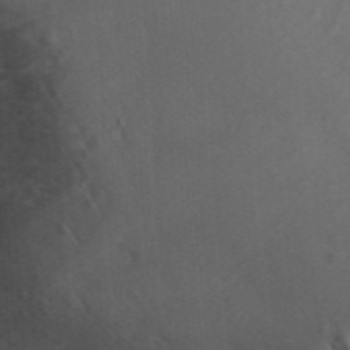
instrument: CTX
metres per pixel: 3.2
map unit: ANa
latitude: 43.4427
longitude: 26.1038
